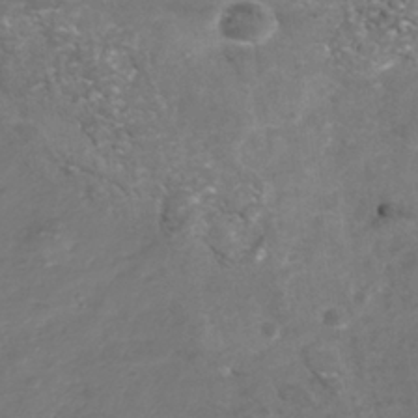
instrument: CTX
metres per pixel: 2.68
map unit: Nhu
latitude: -39.9745
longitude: -81.4237
